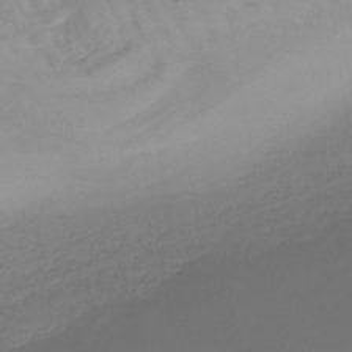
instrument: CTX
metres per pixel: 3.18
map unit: lHb
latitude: -40.9353
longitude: 61.1431
